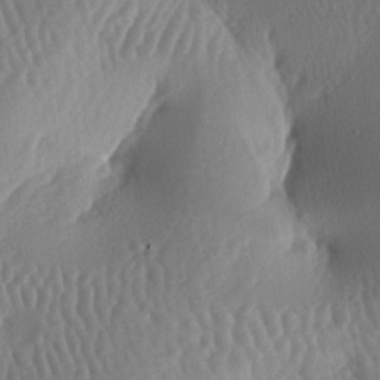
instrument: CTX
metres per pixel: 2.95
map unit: lAa
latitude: -7.1053
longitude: -128.1956
